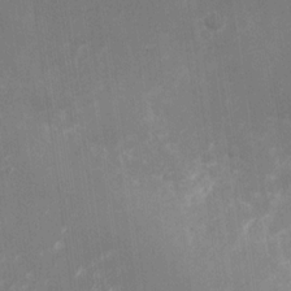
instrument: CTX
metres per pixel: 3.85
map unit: Nhu
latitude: -27.7477
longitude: -74.8002
